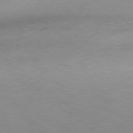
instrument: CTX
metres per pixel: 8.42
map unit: Hpe
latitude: -79.1053
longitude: 10.0094
